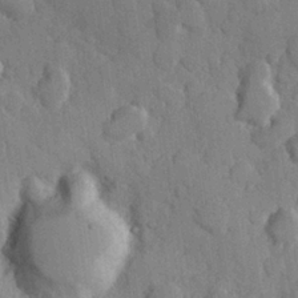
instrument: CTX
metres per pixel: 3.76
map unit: Hve
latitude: 24.0255
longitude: 149.3699
